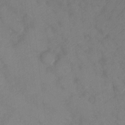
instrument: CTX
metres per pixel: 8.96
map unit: Ht
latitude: 5.2348
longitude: -30.2901
